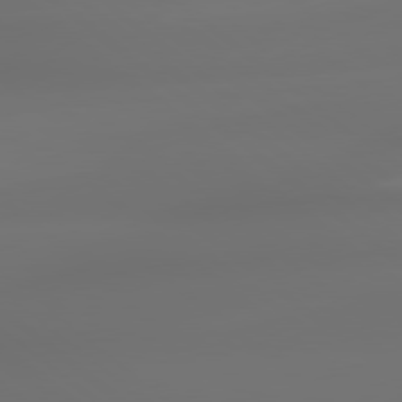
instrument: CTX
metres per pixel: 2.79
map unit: Hpe
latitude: 79.0837
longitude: -135.1025
